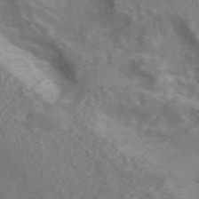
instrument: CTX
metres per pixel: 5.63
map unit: ANa
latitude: 45.5749
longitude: 26.7085
